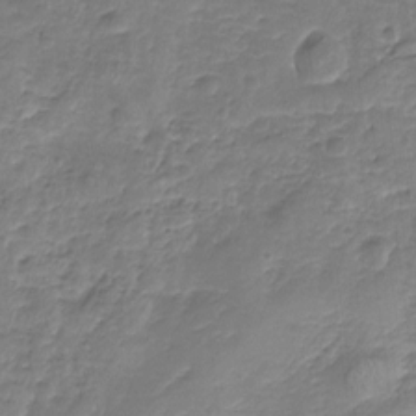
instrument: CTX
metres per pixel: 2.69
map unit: Nhu
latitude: -17.9745
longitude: -57.4426
